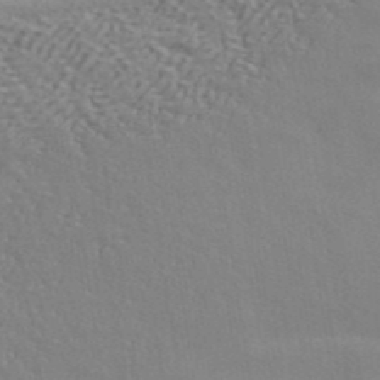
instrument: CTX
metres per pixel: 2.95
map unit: ANa
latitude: 42.5735
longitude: 50.2172
